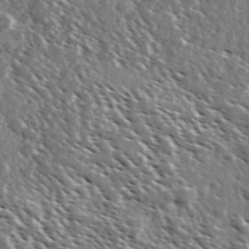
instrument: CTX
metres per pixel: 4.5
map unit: Ave
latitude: 37.1970
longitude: -108.9702
